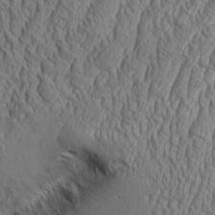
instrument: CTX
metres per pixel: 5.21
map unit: Aa
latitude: 9.0270
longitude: -129.4426
